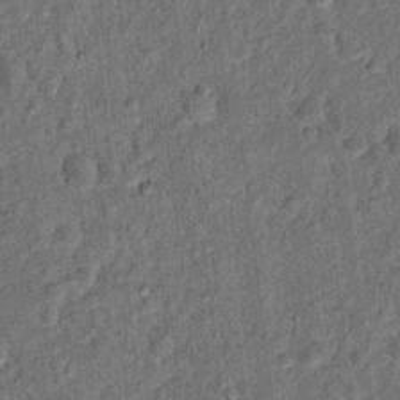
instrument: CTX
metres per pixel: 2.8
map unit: Ht
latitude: 9.5371
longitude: -38.6301
